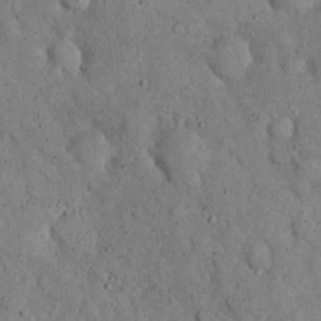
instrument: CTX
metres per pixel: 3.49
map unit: eHh
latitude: 19.5182
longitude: -61.0836
